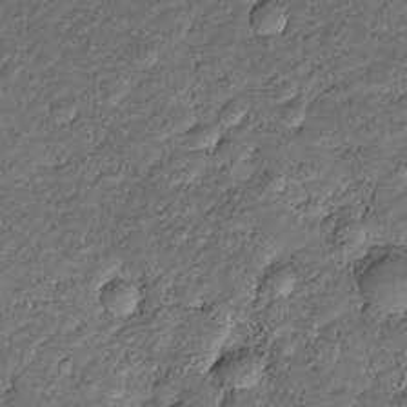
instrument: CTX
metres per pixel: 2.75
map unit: Htu
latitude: -6.5196
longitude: 157.8044
